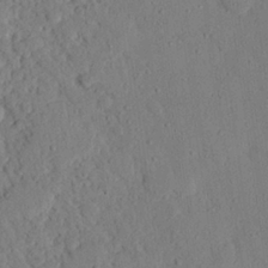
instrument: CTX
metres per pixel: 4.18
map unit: eHh
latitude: 25.6504
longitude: -79.9717
